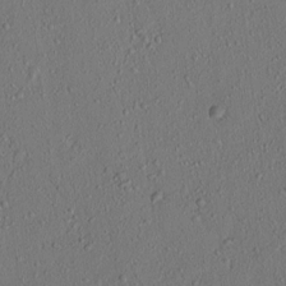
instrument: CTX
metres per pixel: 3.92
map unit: lAvf
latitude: 7.9717
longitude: 168.2739
